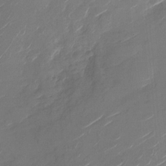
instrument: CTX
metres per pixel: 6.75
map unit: Nhu
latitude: -27.5777
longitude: -73.8584
